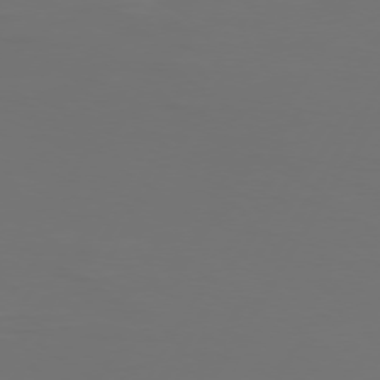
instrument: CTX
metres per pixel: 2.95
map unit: Hpe
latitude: 74.4223
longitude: -125.5371
